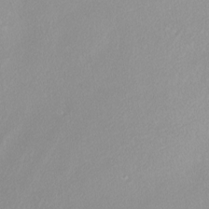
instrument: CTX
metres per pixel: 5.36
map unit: Nhu
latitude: -8.7463
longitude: -94.3467
